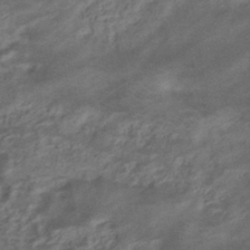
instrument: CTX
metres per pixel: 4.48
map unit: eHb
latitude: -42.9352
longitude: 85.6721
